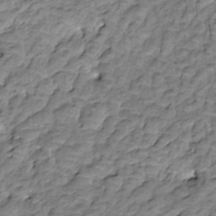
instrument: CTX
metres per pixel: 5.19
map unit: HNhu
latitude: 3.0836
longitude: 8.9164
